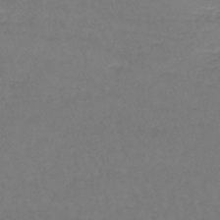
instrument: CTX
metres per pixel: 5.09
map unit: lHb
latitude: -43.4832
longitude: 73.1242
